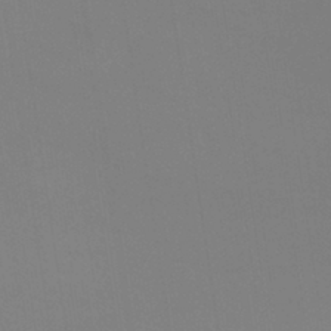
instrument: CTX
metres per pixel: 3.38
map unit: eHb
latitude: -38.1417
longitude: 75.3510
